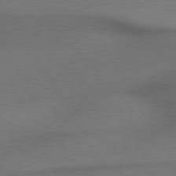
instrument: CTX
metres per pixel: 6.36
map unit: lApd
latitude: 79.5560
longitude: -174.0822
